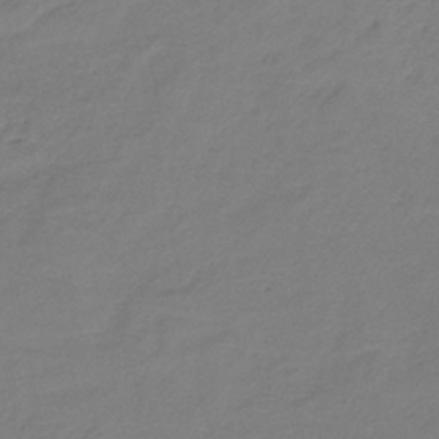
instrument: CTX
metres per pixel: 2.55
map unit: HNb
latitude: -34.8030
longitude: 53.8422
